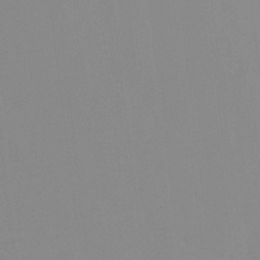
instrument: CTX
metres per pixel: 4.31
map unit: Hto
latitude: 7.9528
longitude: -34.8947
